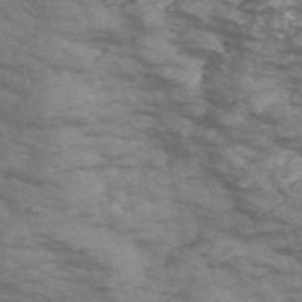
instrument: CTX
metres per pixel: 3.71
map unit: Nve
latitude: -58.0094
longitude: 54.2551
